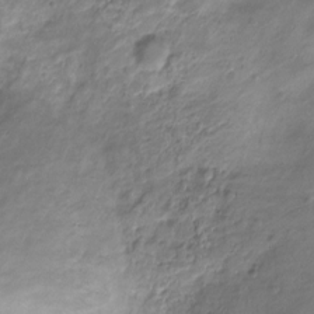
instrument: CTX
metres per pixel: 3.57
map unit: Nve
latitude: -19.5210
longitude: 107.0298
